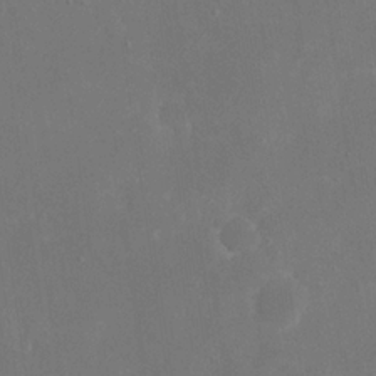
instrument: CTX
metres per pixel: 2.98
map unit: eHh
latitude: 19.9906
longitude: -68.8002
